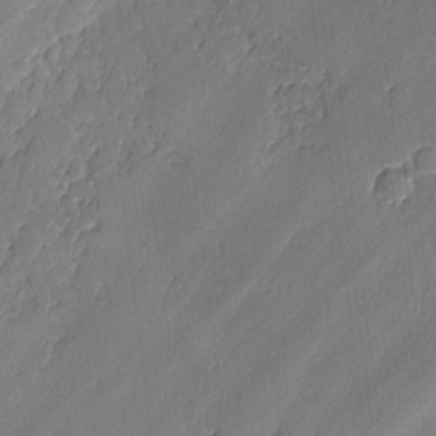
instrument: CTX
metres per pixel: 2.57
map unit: lAvf
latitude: -1.1054
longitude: -106.7624
